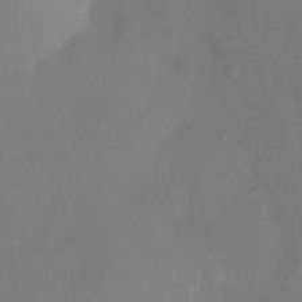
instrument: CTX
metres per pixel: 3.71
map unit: HNhu
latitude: 4.4979
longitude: -5.4615
